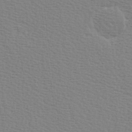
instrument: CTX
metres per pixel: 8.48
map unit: Hve
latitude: 2.2333
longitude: -125.0458
